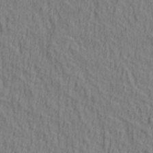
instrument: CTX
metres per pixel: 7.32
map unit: lAa
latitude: 5.0080
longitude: -114.2522
